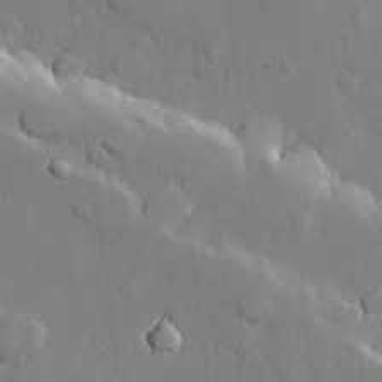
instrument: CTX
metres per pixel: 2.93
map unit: lHvf
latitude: 21.6505
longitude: 145.0109
